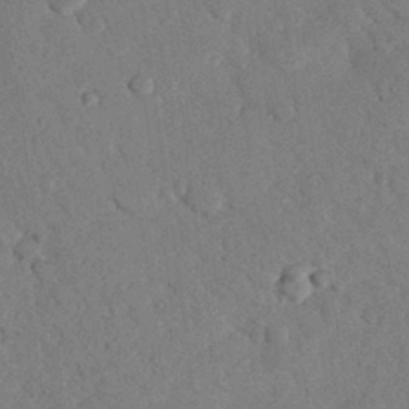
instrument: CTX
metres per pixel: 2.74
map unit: eHh
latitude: 26.8947
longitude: -80.7246
